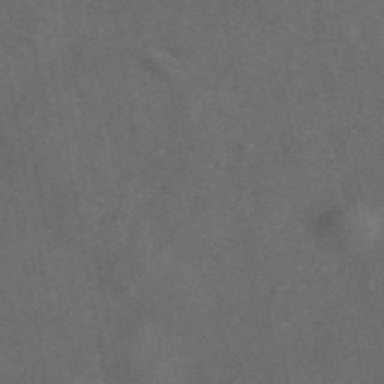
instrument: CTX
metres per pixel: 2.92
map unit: ANa
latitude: 44.2900
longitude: 30.0094
